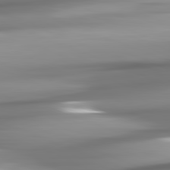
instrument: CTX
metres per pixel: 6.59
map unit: lApd
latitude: 81.6694
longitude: -143.5182
